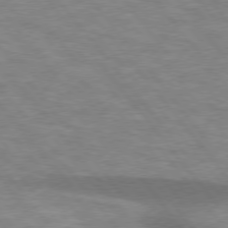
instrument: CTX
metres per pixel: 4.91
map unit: lApd
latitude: 75.8205
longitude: -57.8394
